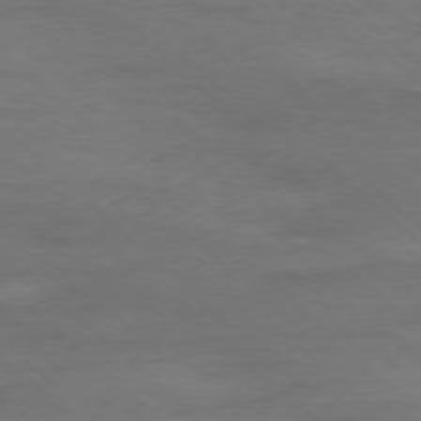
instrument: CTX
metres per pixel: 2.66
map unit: Ap
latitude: -77.9556
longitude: -68.6113
